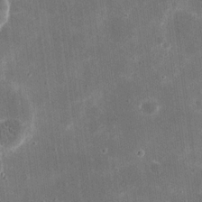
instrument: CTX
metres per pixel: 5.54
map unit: eHh
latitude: 20.5357
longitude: -67.6693
